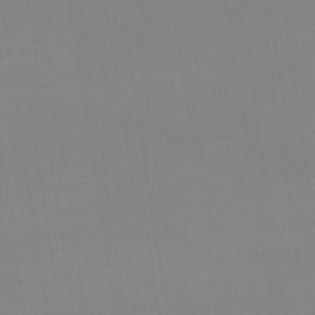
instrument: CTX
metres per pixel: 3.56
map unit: lHb
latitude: -47.8422
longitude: 67.4454
